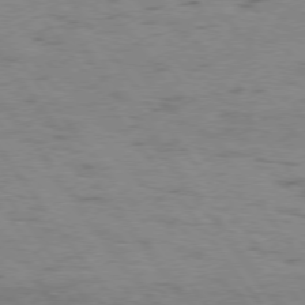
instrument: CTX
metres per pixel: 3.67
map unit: Hpe
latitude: 75.0836
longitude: -143.0648
